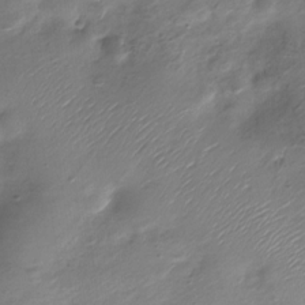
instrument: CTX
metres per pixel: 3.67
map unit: HNhu
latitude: -21.7288
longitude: 84.5573
